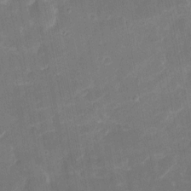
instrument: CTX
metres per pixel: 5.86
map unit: eHh
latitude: 5.3293
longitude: -69.8961
